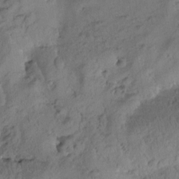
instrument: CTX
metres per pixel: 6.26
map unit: Htu
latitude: 0.2144
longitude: 175.7477
